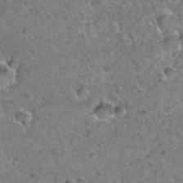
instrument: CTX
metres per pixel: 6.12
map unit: Hto
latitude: 35.5371
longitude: -48.2334
